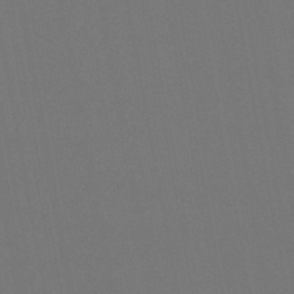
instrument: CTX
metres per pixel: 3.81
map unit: lHb
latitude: -46.7841
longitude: 68.4440
